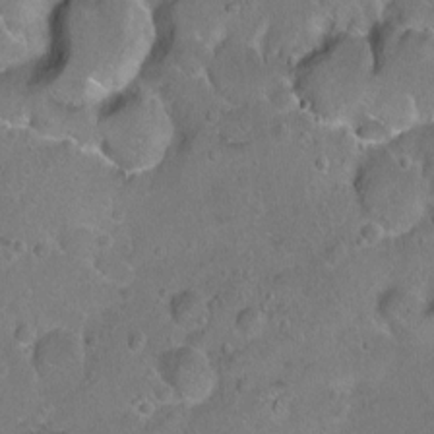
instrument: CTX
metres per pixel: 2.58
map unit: Hto
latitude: -7.3320
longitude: -36.1200
